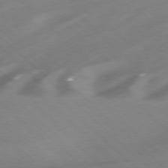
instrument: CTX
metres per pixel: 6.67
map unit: Ap
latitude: -77.6344
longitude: -68.3467
